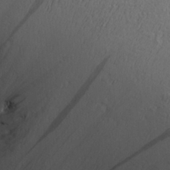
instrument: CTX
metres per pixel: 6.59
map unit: Aa
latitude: 26.7246
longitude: -143.0081
